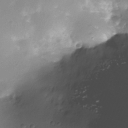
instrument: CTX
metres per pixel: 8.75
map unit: Nhe
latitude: -35.6533
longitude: -117.6505
